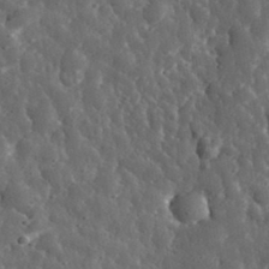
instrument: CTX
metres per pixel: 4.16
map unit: eHh
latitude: 34.8191
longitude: -80.1011
